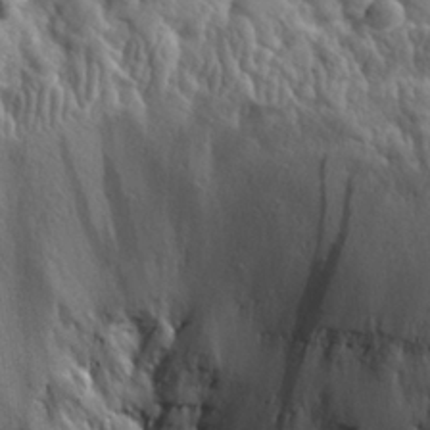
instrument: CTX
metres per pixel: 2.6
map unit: eHh
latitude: 28.1578
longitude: -78.6302
